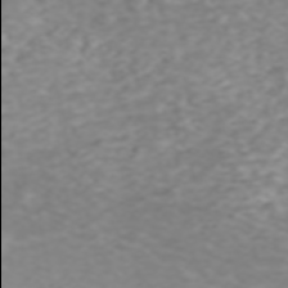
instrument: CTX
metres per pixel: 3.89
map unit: ANa
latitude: 45.3859
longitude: 22.0094
